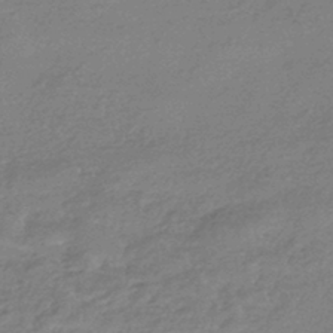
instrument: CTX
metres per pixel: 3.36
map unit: HNhu
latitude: -42.7841
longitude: 93.2187
